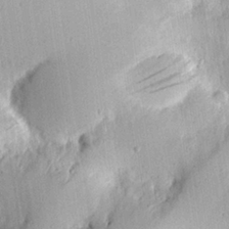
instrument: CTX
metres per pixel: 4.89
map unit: eHh
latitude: 26.1578
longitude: -79.8961
